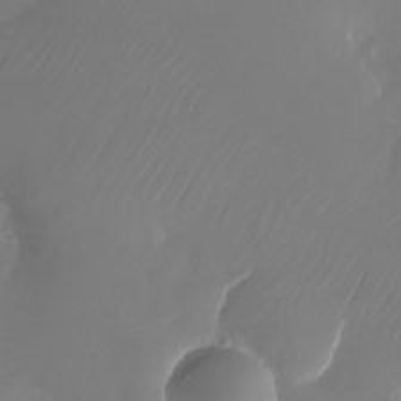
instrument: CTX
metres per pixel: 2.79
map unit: Nhu
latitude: -27.5777
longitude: -71.9528
